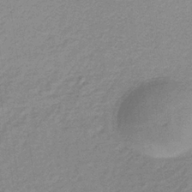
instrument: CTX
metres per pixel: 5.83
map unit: lHb
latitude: -34.7463
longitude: 70.1606
